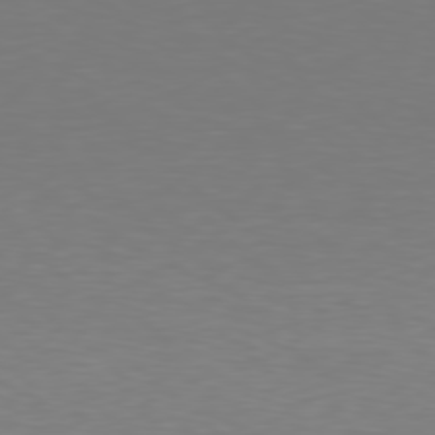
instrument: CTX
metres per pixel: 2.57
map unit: Hpe
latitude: 78.5357
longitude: -137.4994
